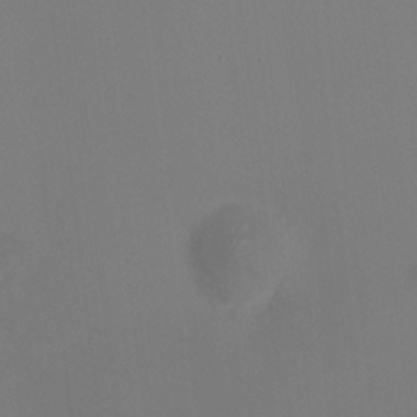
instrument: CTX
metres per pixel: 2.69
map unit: HNhu
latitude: 10.5357
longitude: 11.5966
